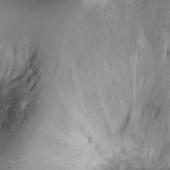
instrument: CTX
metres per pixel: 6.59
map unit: Ht
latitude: -2.4440
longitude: -14.5735
